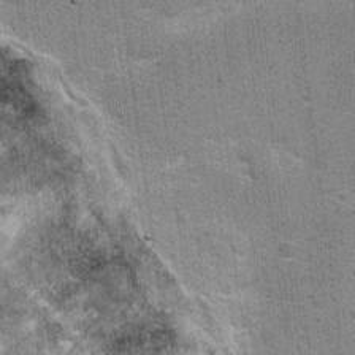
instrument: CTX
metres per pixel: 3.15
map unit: Ht
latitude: 8.7246
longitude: -36.8947
